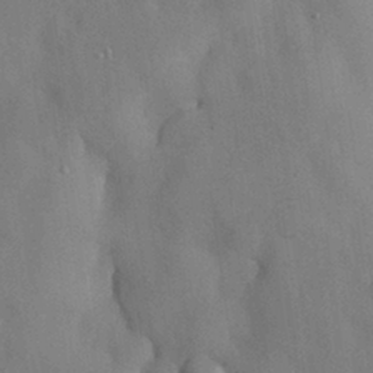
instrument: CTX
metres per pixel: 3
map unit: Nhu
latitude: 27.8017
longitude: -70.4034
